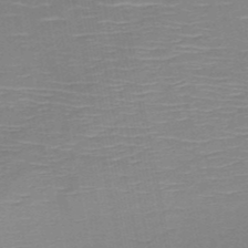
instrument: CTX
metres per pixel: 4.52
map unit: HNb
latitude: -50.9731
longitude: -45.6694
